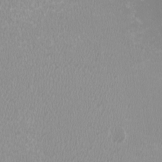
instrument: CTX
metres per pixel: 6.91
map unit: HNhu
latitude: -2.6518
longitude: -6.7813
